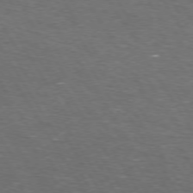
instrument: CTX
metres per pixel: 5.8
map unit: Hpe
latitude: 73.1215
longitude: -124.3845
